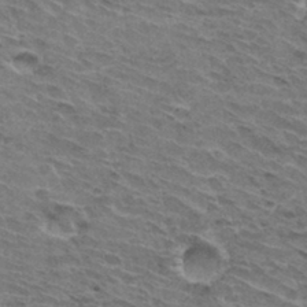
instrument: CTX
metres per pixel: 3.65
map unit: Hto
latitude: 32.7057
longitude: -44.4412
